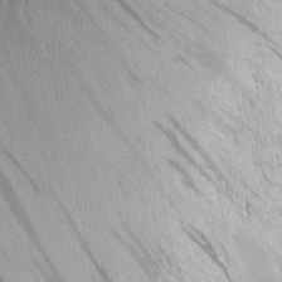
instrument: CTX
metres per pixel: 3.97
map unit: Nhu
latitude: -4.0472
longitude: -151.2348
